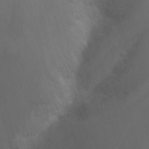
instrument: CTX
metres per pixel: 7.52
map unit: Nhu
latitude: -12.5763
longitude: -66.2522
